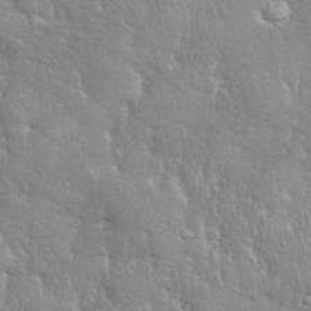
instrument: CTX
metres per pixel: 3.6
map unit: eHh
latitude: 39.5182
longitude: -57.8583
